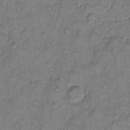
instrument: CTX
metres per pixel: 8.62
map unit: eHh
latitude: 9.9906
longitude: -64.1578
